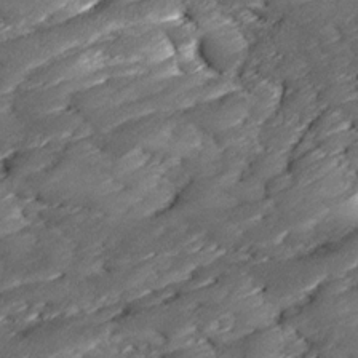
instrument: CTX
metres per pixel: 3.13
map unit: Ave
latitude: 17.1970
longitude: -136.0633
